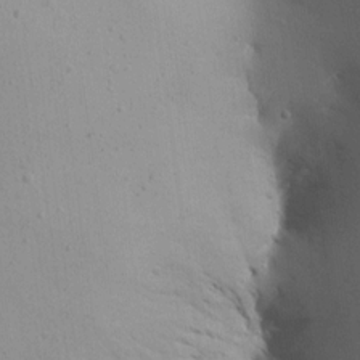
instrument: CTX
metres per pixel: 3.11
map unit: Aa
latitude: 15.3293
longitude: -142.8002
